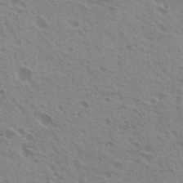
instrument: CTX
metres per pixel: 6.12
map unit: Nhu
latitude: 20.5168
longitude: -30.7247
